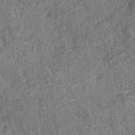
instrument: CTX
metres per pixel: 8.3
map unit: eAb
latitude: 35.4804
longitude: 115.1242
